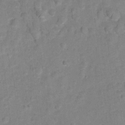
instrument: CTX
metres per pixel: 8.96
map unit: Hto
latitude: 5.8961
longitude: -31.6316
